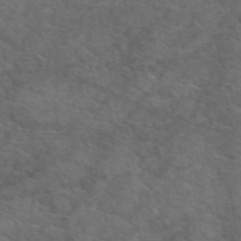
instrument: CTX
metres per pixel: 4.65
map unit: eAb
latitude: 49.9339
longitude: 111.2376
